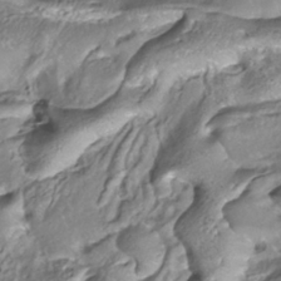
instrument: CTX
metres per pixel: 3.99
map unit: ANa
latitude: -37.8800
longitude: 97.5588
